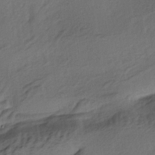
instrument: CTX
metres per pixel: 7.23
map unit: lAa
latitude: -4.9541
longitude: -123.6694
